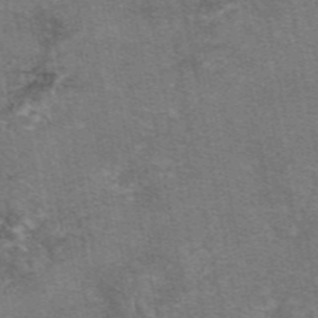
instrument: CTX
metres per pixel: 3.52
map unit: eAb
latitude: 46.9514
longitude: 104.1228
